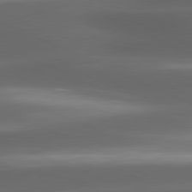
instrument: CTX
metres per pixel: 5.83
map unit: lApd
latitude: 81.1781
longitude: -143.3671
